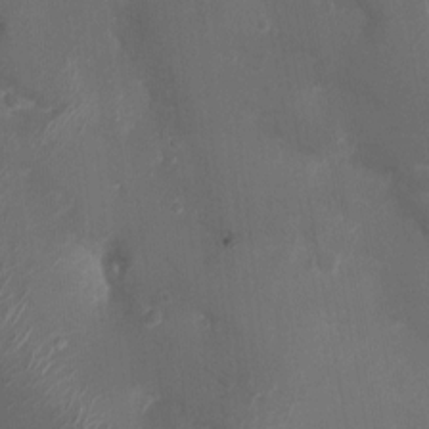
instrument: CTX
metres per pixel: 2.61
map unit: Nhu
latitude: 3.7449
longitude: -15.5183
